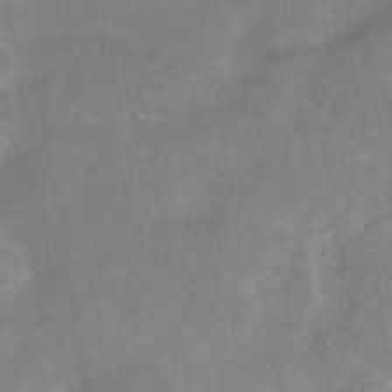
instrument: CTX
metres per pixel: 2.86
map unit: HNhu
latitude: -45.0298
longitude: 91.9367
